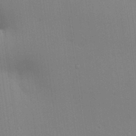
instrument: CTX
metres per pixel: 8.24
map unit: lAvf
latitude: 25.7071
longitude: -112.0255
